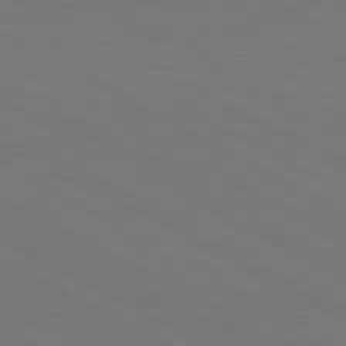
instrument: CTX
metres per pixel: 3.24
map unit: Hpe
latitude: 78.9514
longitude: -119.8016
